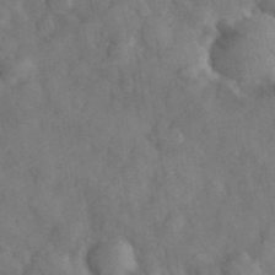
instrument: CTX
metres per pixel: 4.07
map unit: eHh
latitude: 33.6505
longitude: -68.9514
